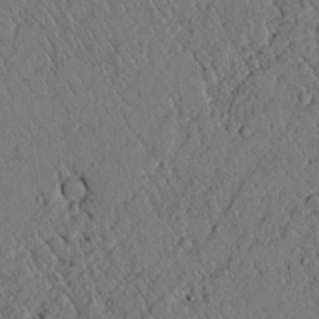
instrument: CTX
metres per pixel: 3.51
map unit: lAvf
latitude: 4.8569
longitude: 159.1998
